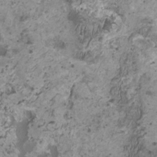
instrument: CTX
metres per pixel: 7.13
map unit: HNhu
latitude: 0.2711
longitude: 1.7478
